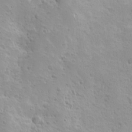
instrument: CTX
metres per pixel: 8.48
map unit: Ave
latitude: 10.0444
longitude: -104.6869
